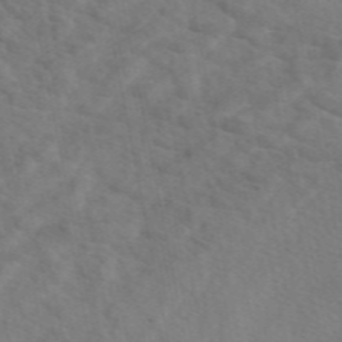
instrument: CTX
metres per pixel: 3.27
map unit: eAb
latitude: 49.6127
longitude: 119.7100
